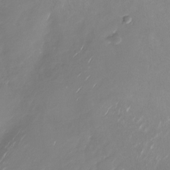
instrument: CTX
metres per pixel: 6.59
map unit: Nhu
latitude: -27.8044
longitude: -75.8772
